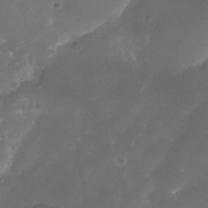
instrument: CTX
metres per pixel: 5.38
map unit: Nhe
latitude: -34.5952
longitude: -145.5371
